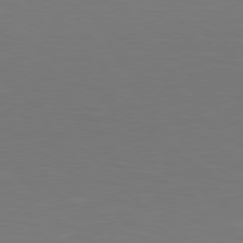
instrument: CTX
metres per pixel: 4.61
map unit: Hpe
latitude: 78.4223
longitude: -173.2914
